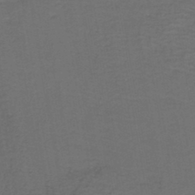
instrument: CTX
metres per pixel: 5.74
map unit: lHb
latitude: -43.2753
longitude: 53.3131
